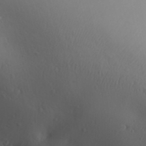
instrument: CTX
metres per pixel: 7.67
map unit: Aa
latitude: 30.7436
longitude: -146.0822
